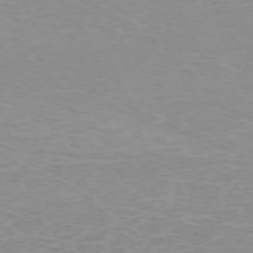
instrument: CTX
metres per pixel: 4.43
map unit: Hpe
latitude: -71.9745
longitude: 12.4251
